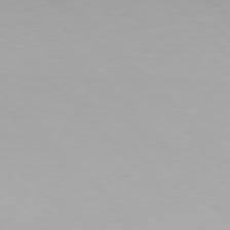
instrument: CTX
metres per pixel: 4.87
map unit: Hpe
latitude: 77.3670
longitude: -172.5167
